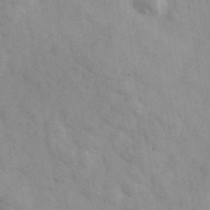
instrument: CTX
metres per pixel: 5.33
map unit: Ave
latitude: 39.5938
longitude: -107.6694
